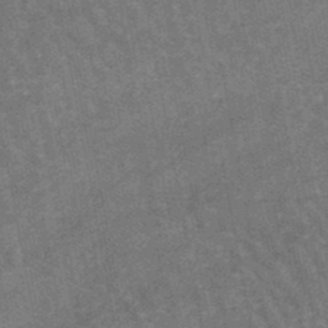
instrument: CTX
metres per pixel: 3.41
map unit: lHb
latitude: -46.9164
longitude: 76.6518
